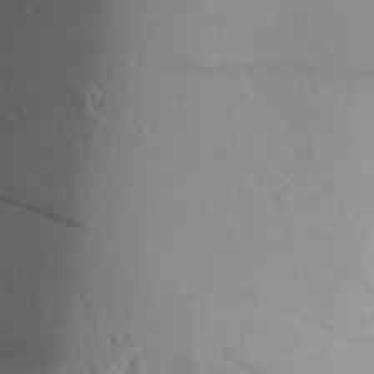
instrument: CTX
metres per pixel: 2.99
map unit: Aa
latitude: 23.7261
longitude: -145.8016
